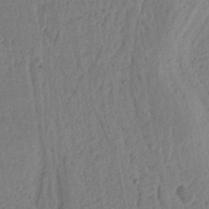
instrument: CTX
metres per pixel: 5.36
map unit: Ht
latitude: 11.0836
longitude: -74.5546
